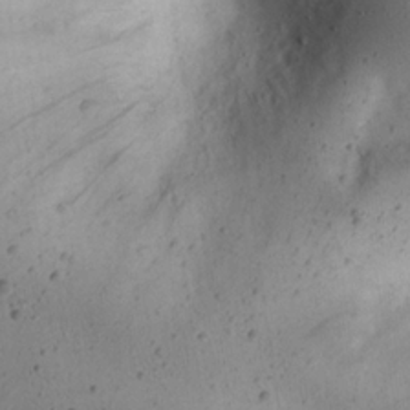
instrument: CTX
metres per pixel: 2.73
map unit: eHh
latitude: 22.6112
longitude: -70.2144
